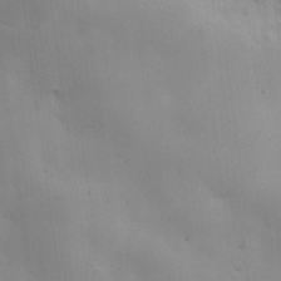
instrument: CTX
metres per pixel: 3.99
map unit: lHvf
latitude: 22.4412
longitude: 145.6911
